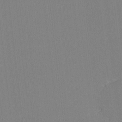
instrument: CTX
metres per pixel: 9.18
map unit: lHvf
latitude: -11.7100
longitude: -103.3859
